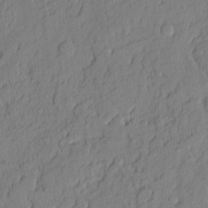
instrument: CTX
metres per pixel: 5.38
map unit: eHh
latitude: 6.1956
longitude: -76.0255
